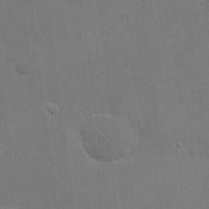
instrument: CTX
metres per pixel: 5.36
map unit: eHh
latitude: 21.5371
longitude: -62.4601
